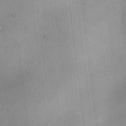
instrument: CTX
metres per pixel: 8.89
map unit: HNhu
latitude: 10.5924
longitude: 9.4832
